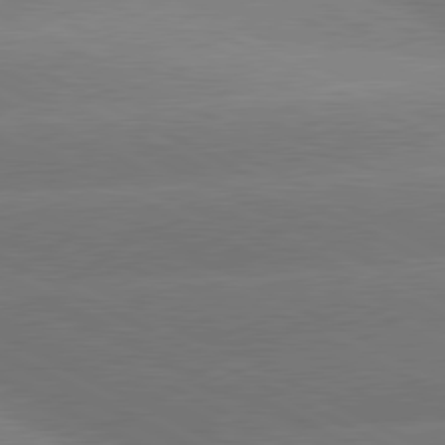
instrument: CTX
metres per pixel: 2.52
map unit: lApd
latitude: 80.6113
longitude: -151.7071
